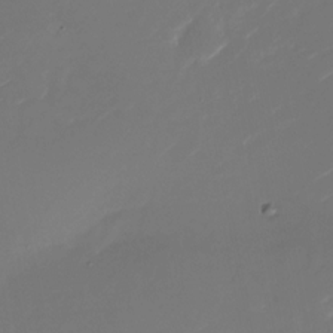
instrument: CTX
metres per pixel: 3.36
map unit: Nhu
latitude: -27.0297
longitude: -73.3293
